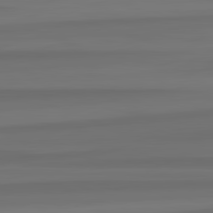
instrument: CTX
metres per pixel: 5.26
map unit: lApd
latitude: 82.4412
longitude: -173.1403
